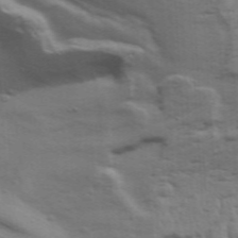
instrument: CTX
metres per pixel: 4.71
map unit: Aa
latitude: 32.6113
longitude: -135.8205
